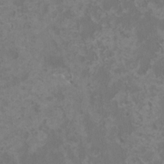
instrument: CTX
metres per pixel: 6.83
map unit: HNhu
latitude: 0.4979
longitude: -2.0255
